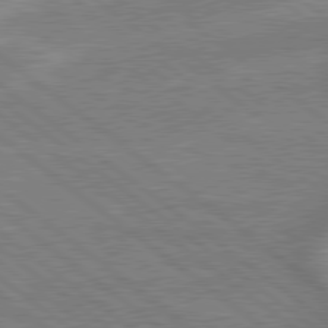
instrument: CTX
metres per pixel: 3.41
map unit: lApd
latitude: 79.1592
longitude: -170.5546
